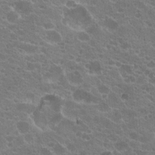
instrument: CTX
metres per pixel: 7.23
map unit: Hto
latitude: 20.4223
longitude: -35.7449
